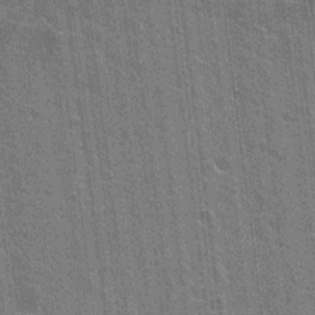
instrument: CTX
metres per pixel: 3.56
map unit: Hto
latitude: -3.8044
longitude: -35.7071
